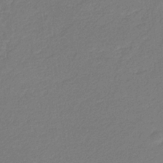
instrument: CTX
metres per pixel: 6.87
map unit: eHb
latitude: -30.1606
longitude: 66.6518
